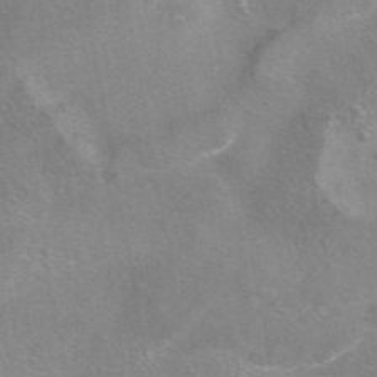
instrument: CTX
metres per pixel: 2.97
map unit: eAb
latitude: 42.6302
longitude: 106.9920
